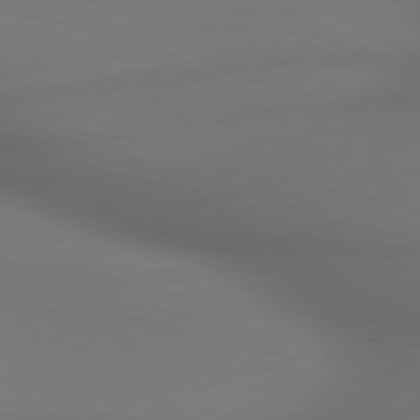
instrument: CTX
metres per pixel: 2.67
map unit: lApd
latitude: 79.8773
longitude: -175.2537
